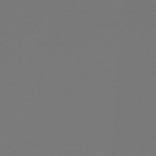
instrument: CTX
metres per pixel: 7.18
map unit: HNb
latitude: -47.6155
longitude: 56.4251
